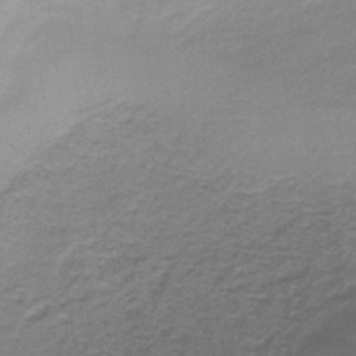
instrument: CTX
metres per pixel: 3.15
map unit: lHb
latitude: -42.0849
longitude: 57.8611
